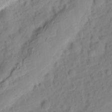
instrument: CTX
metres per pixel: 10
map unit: eHh
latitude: 7.8016
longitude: -75.4426
